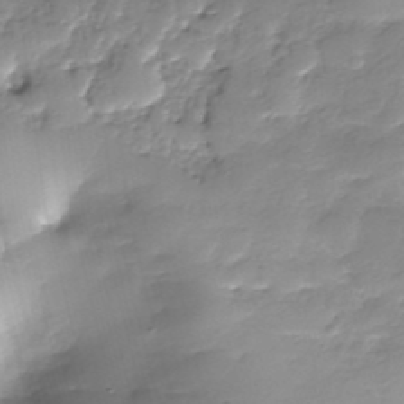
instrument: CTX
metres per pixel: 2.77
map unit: Nhe
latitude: -37.6910
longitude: -148.1389
